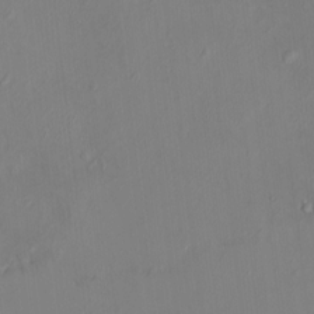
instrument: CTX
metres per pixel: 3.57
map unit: HNhu
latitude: 6.1956
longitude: 1.6722
